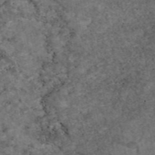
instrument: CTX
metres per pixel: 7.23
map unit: eAb
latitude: 46.5924
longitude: 117.8800
